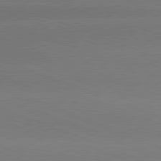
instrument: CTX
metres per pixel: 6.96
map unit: lApd
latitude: 81.1403
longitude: -131.9906
